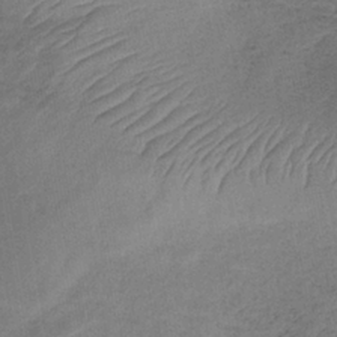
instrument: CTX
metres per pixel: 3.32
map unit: HNb
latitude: -32.4251
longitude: 62.1794
